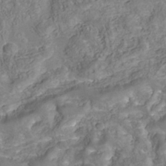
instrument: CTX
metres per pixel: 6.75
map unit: Nhu
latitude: -40.1039
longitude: -85.4049
